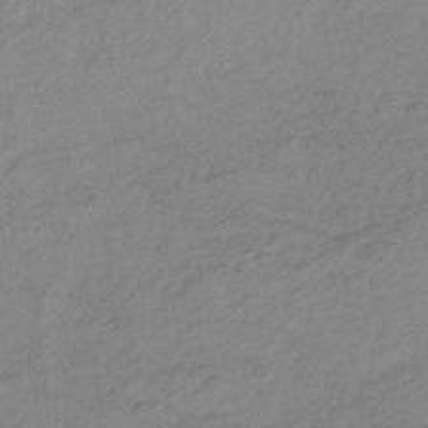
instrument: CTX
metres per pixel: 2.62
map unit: lHb
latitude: -42.1983
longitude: 66.4818
